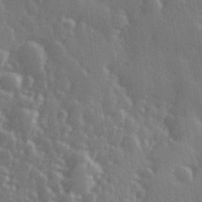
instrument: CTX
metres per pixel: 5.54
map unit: Hve
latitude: 27.4427
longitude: 146.7085
